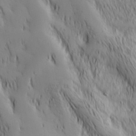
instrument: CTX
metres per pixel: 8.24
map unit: Hve
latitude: 32.6302
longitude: 149.3699
